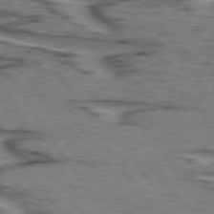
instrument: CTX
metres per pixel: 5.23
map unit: lApd
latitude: 74.2334
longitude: -71.0080
